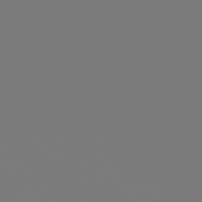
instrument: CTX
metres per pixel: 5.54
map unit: Hpe
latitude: 76.1389
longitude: -127.4993
